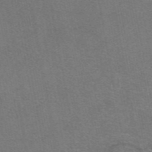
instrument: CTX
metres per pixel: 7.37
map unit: eAb
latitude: 47.9717
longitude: 106.1984
